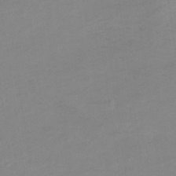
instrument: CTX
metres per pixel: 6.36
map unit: eHb
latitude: -33.8612
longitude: 68.4251
